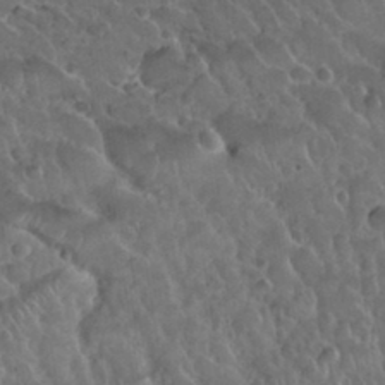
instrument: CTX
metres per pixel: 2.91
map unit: Nhu
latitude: 32.2145
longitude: -51.4048
